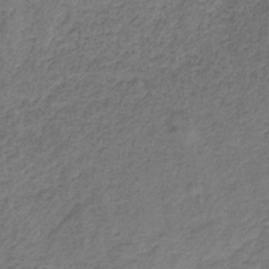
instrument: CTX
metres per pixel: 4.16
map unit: HNb
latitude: -34.1039
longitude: 56.5762
